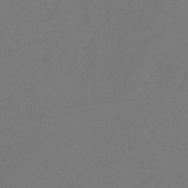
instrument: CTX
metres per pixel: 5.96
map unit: lHb
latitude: -42.4628
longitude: 76.5952
